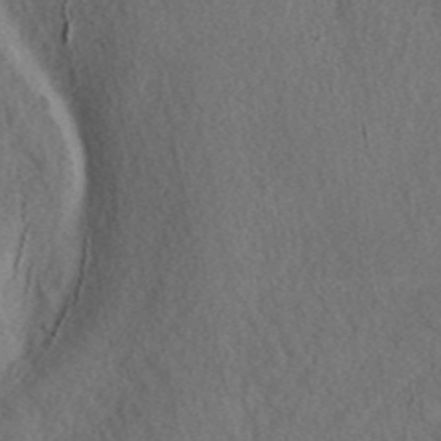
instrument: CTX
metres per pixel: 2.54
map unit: ANa
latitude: 42.5546
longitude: 51.9745
